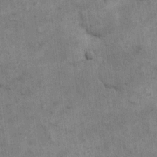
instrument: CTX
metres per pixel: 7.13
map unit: eHh
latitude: 13.5182
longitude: -65.5938
